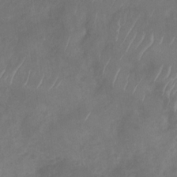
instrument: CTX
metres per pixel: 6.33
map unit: Nhu
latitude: -29.8800
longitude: -63.0837
